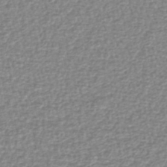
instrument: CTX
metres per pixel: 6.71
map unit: lHb
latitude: -42.2361
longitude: 70.9164
